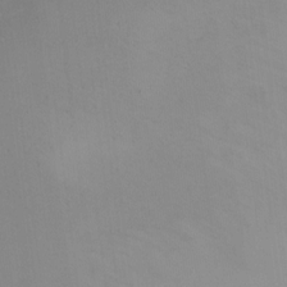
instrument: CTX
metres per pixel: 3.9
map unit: Ht
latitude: -10.7463
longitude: -28.7057
